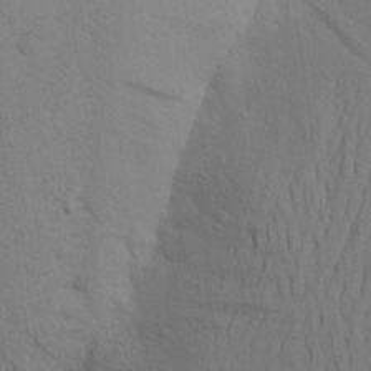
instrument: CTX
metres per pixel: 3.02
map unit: Aa
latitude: 24.1388
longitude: -148.6868
